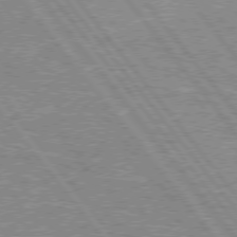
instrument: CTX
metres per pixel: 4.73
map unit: Hpe
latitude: 75.9150
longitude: -156.4412
